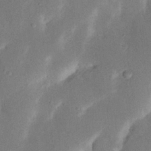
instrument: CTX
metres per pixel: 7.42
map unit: Nhu
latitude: 19.4615
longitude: -74.4601
